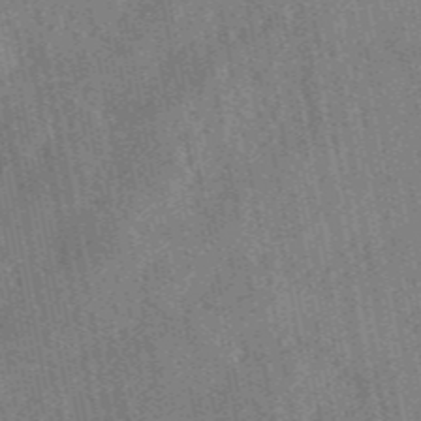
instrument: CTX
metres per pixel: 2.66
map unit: eAb
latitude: 48.3467
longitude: 104.0283
